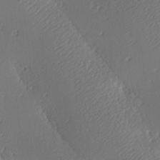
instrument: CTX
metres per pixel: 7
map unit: lAa
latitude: -9.0864
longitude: -128.0633
